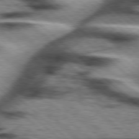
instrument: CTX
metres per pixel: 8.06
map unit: Hpe
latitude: 77.7827
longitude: -156.2900
